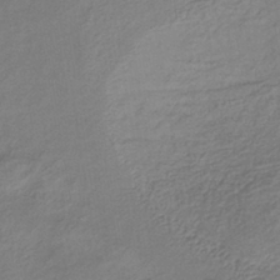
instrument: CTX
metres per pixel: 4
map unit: lHb
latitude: -38.2362
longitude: 68.6140
